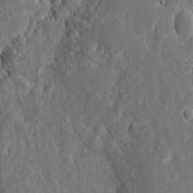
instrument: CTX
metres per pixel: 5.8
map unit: eHh
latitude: 9.8961
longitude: -72.0822
